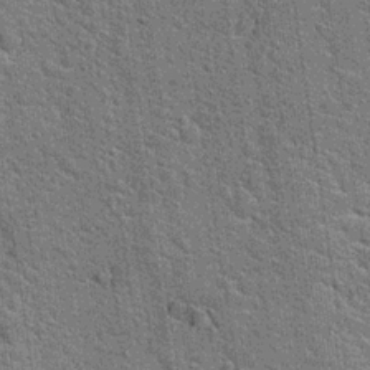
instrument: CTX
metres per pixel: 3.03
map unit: Hto
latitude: 19.6505
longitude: -33.5182
